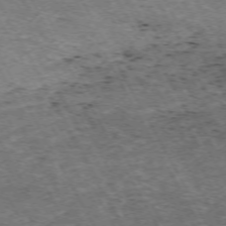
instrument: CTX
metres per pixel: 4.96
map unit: Hpe
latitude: -72.1039
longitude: 12.2362
